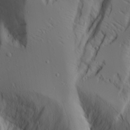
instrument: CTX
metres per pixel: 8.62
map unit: Aa
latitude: 17.2159
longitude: -124.9513
